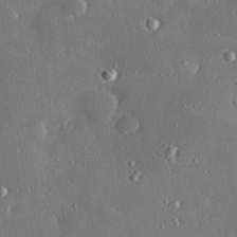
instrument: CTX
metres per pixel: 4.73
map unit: Hve
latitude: 28.4412
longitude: -91.1403
